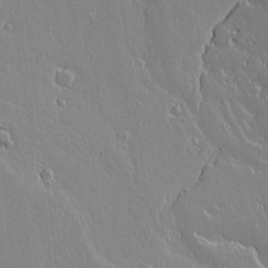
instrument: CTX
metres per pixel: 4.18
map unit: lAvf
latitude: 17.3293
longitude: -126.7246
